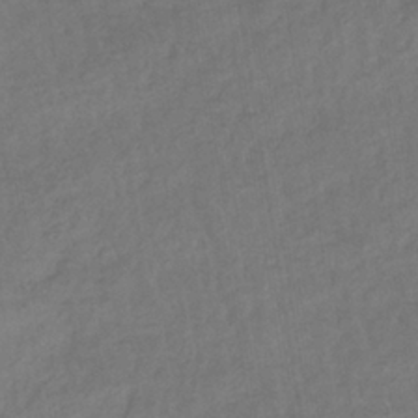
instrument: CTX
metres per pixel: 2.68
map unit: eHb
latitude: -36.4251
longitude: 79.4076
